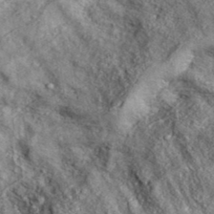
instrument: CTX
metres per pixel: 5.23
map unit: eAb
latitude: 36.4790
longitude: 107.6722
